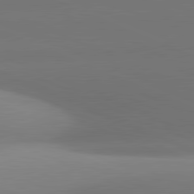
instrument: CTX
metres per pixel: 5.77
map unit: lApd
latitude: 81.4993
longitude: 142.4062
